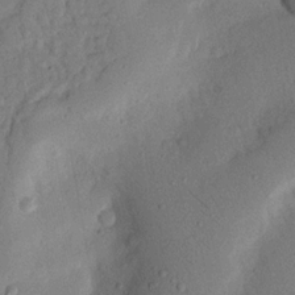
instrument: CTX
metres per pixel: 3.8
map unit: Nhu
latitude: 20.2712
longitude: -77.1214
